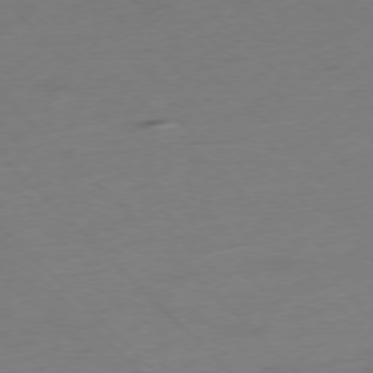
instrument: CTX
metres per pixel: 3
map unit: Ap
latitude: -77.0109
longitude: -57.9150
